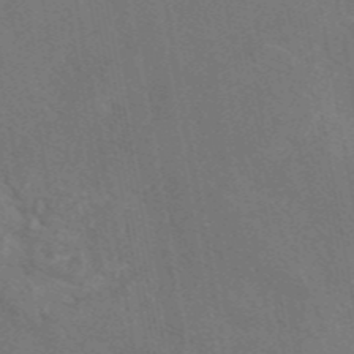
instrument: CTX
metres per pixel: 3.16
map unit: eAb
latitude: 46.8758
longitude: 108.8597
